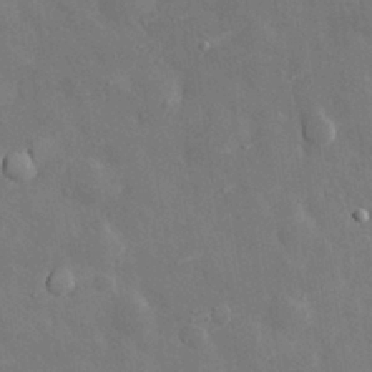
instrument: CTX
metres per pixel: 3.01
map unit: eHh
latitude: 29.4426
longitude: -79.0459
